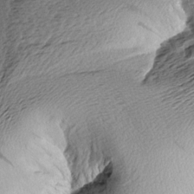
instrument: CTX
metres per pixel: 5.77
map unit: Aa
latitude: 8.2334
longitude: -141.4426
